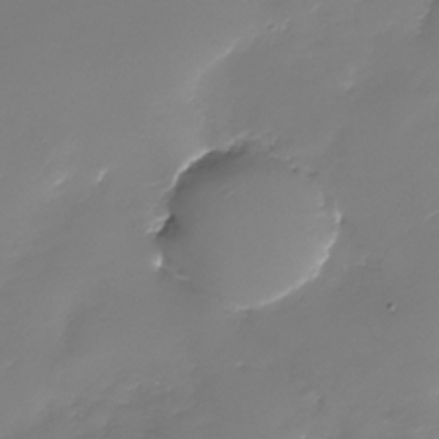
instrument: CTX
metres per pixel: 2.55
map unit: Nhu
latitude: -28.6707
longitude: -67.4237
